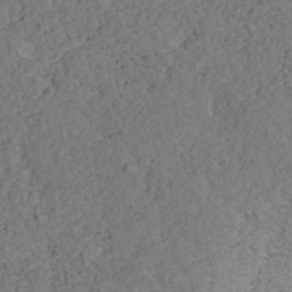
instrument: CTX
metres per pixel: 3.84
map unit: ANa
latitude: 39.5371
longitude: 22.0661
